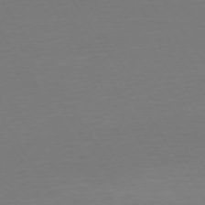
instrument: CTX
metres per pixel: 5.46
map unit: Ap
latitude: -74.9353
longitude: -68.1956
